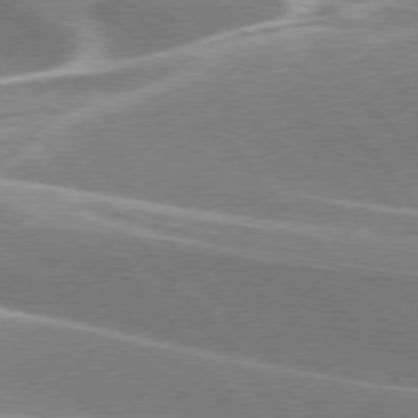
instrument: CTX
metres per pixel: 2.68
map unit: lApd
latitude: 76.1766
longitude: -63.0270
